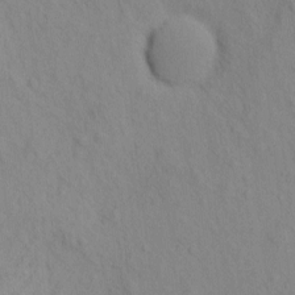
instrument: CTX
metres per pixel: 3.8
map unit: eHh
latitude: -1.4077
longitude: 18.5763
